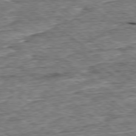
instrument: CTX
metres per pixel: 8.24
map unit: Ap
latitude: -79.0108
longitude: -85.8395
